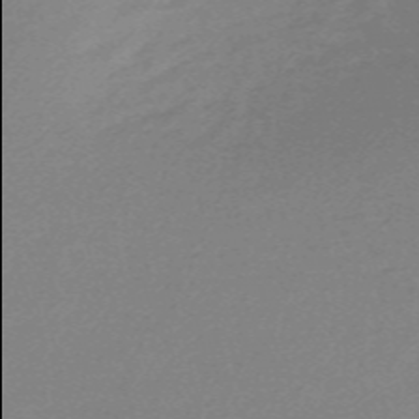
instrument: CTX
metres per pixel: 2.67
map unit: Nve
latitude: -58.8785
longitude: 54.0094
